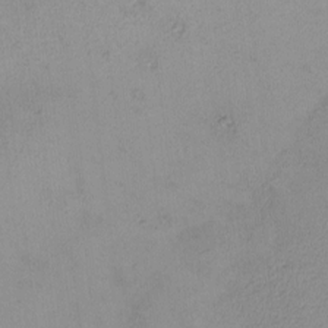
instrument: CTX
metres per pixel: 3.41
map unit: lHvf
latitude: -13.3699
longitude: -102.4412
